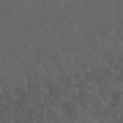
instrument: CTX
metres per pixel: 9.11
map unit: Nhu
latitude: 23.0647
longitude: -65.1214
